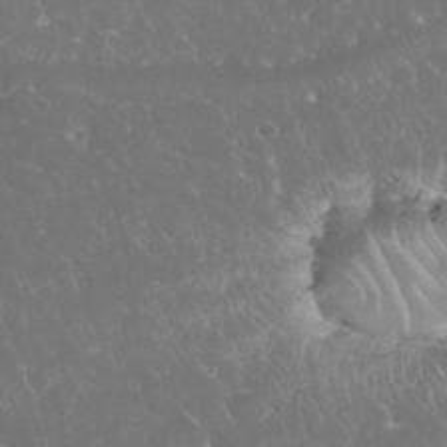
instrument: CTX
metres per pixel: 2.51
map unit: eHh
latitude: 34.7057
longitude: -63.6883
